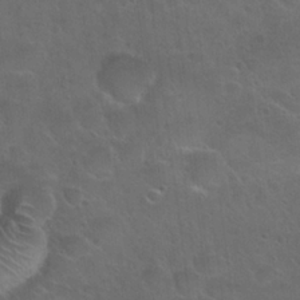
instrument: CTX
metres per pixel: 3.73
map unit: Hto
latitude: 23.9906
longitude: -50.8569
